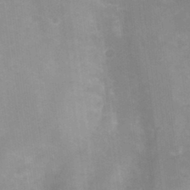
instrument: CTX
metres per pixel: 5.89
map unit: Hto
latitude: 33.3104
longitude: -44.0444
